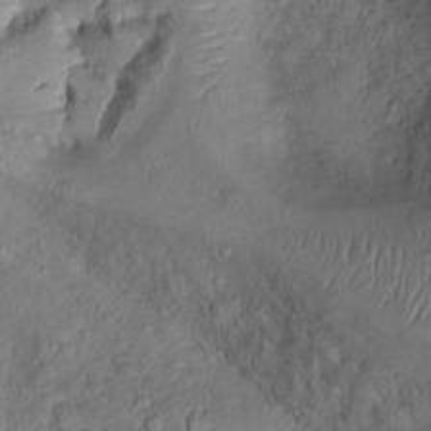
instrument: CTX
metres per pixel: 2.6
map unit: Ht
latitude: 1.0836
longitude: -14.0255
